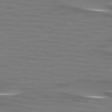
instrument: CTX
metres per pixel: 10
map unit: lApd
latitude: 74.0444
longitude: -51.8961
